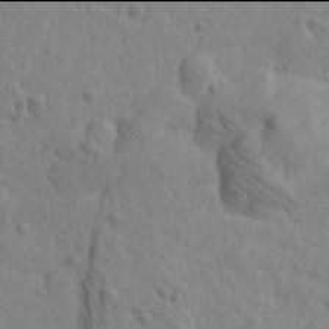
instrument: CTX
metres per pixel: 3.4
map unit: Htu
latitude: -2.0094
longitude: -175.6505
